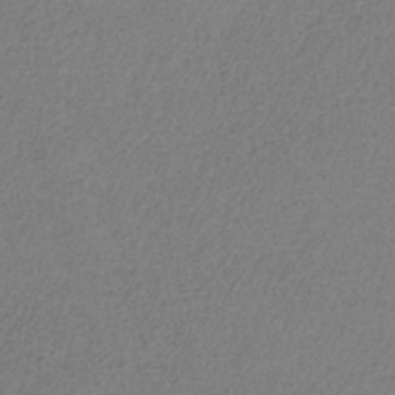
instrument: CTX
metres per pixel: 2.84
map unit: HNb
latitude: -34.2173
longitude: 53.6344
